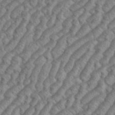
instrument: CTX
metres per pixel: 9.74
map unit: eHh
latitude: 37.2537
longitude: -137.4049
